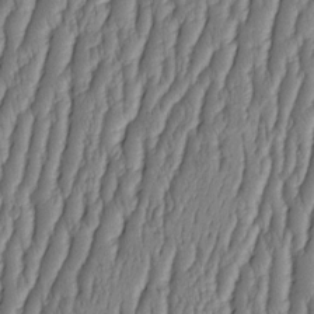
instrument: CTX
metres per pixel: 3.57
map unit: HNhu
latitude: -3.1809
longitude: 13.6722
